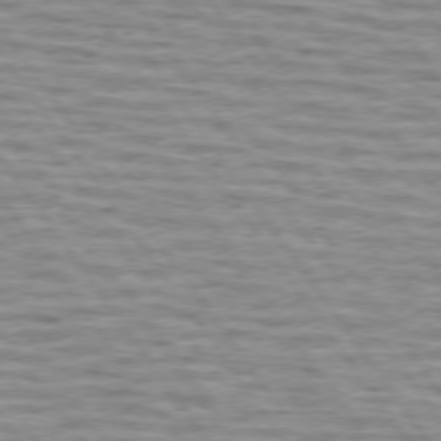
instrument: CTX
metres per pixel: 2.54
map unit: lApd
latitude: 74.4601
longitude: -53.2537
